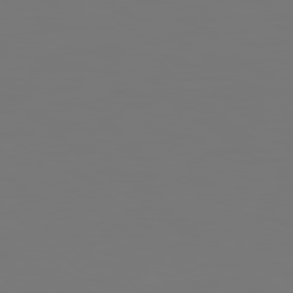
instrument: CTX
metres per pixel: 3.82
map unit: Hpe
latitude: 78.6869
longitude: 177.8800
